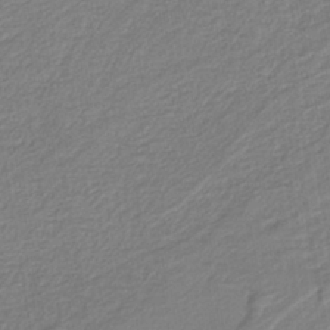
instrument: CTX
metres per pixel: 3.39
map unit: HNb
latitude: -37.2942
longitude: 57.9178
